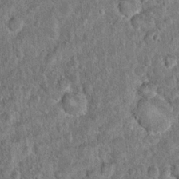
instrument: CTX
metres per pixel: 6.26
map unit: Hto
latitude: 14.5546
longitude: -34.4790
